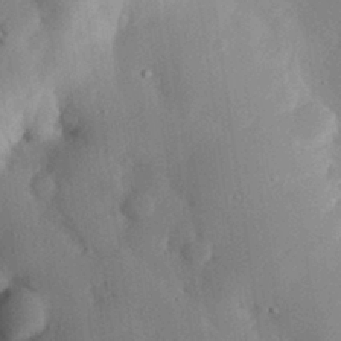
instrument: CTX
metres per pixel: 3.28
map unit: eHh
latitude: 29.3859
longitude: -80.8569
